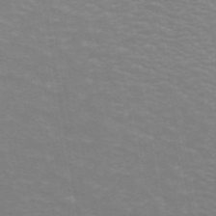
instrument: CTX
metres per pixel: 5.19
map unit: ANa
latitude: 43.4993
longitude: 28.0661
